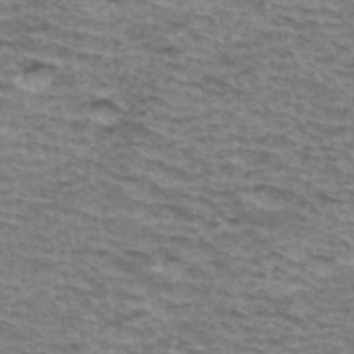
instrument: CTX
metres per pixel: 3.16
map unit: Hto
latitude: 36.3467
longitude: -43.4615
